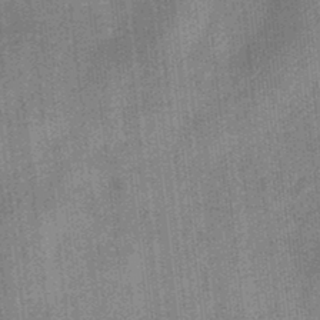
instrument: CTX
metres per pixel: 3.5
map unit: eHb
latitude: -31.3887
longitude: 73.9556
